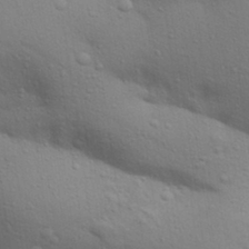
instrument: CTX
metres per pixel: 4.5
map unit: Aa
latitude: 30.5924
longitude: -147.2726
